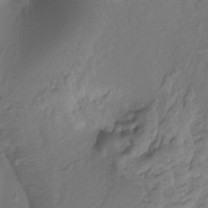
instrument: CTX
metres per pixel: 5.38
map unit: Htu
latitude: -14.3118
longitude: -45.9150
